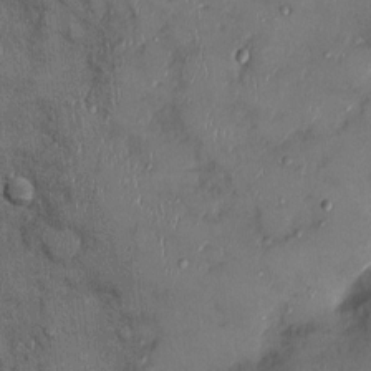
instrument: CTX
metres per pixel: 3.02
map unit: Ht
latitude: -2.5951
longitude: -13.4616
